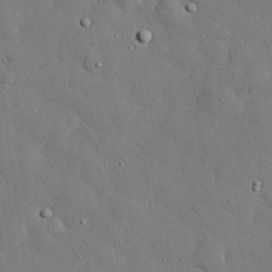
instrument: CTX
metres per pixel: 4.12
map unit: eHh
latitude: 27.7261
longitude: -82.6868
